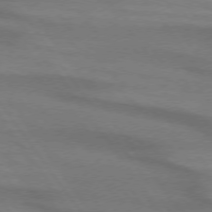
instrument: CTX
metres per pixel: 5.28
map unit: lApd
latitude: 74.1011
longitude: -63.9717
